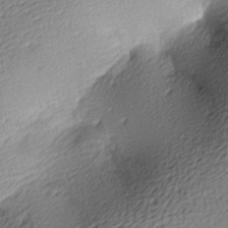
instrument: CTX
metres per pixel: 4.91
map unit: lAa
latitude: -9.5210
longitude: -126.5168
